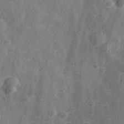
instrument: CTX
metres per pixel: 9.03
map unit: eHh
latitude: 30.8380
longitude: -70.9325
